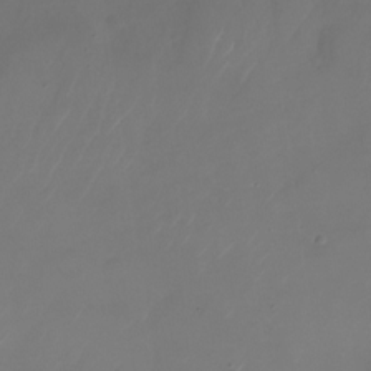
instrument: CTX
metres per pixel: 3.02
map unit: Nhu
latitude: -28.4629
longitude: -71.8583
